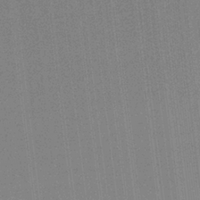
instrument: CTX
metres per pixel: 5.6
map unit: HNb
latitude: -32.5763
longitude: 56.8786
